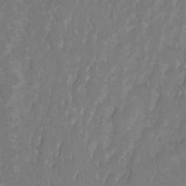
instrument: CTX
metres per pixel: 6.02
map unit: Hto
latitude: 6.0633
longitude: -30.6680
